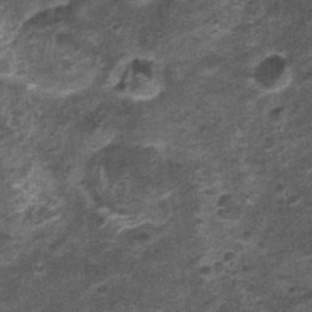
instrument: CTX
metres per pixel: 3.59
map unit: Nhu
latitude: 1.3481
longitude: -17.1403
